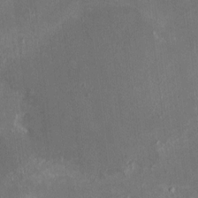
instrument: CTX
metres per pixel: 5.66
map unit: HNhu
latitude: 5.8205
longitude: 3.5588
